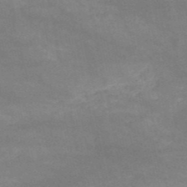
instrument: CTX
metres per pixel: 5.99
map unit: HNb
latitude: -52.6140
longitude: -41.9528
